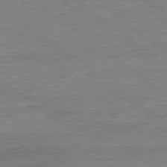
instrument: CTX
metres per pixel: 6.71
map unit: Ap
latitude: -80.2362
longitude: -81.2348
